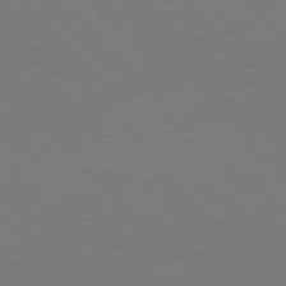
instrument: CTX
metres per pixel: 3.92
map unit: Hpe
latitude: 76.9702
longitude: -132.1956
